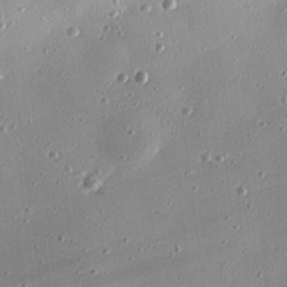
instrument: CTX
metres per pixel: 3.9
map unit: eHh
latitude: 24.8002
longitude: -88.8758
